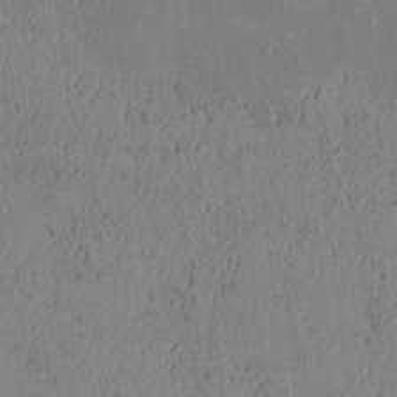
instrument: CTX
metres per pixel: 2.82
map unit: Htu
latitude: 2.5734
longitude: 149.0487
